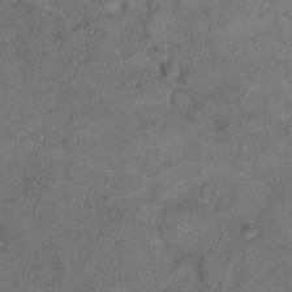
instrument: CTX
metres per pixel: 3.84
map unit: Hto
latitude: 8.1767
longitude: -61.6883
